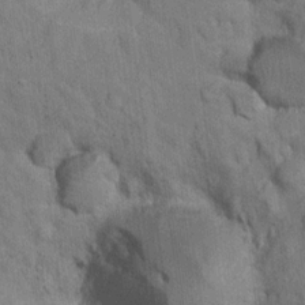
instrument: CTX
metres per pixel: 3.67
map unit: Nhu
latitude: 16.6679
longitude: -32.5735
